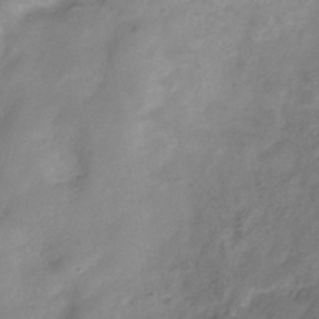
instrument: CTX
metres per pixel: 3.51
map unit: Hve
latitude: -33.5588
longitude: 90.7275
